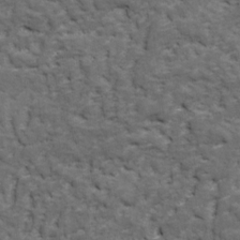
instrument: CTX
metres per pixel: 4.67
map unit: Ave
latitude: 17.4993
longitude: -135.5938
